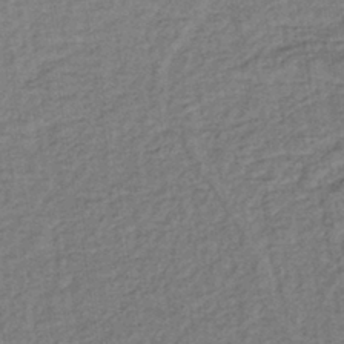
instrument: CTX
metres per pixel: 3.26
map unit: lHb
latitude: -39.0487
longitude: 62.5196
